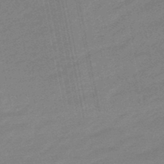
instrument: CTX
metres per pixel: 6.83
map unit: eHb
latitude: -48.1795
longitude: 86.1984
